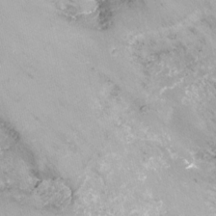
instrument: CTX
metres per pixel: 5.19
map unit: Nhu
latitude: -15.7667
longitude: -52.7813
